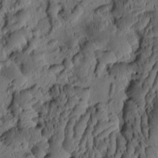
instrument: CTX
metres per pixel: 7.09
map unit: eHh
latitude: -0.7653
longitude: 15.7856
